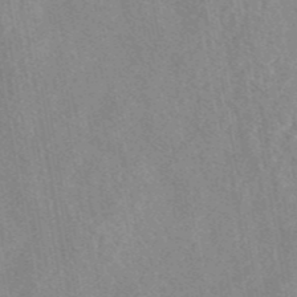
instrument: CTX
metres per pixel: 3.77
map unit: eAb
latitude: 44.1011
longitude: 116.1794
